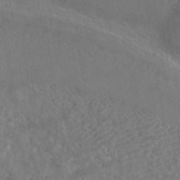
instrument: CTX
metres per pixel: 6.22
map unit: HNhu
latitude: -41.1431
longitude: 97.4266
